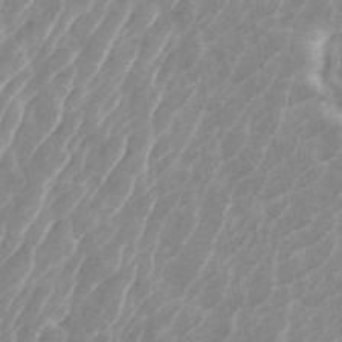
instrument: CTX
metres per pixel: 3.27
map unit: ANa
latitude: 45.5560
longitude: 30.5573
